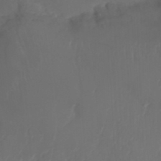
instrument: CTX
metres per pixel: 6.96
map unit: Nhu
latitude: 25.9339
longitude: -62.8947
